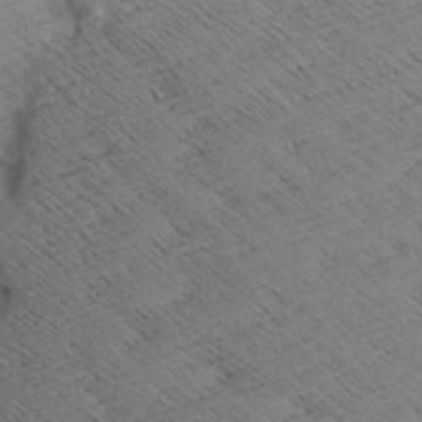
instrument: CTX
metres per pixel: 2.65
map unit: Aa
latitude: 8.1200
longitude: -140.1388
